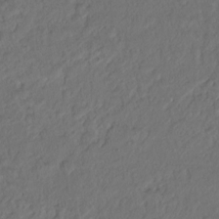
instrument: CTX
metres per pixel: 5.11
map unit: Hto
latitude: -7.8989
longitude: -46.8758
